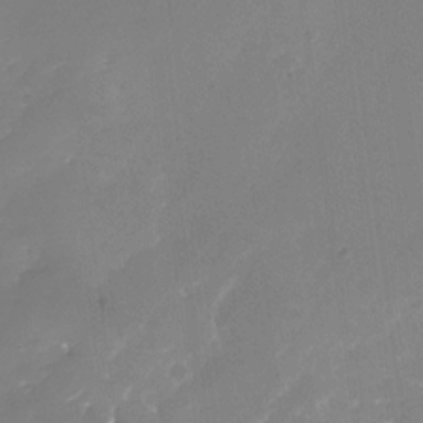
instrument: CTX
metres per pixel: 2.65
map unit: Nhu
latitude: -28.6519
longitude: -67.2914
